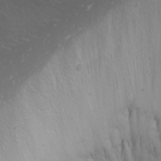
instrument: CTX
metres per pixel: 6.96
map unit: Nhu
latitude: -1.0109
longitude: -80.3845
